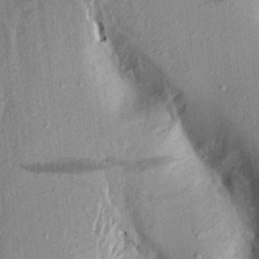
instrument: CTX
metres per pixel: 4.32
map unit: Aa
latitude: 16.9514
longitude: -148.7246
